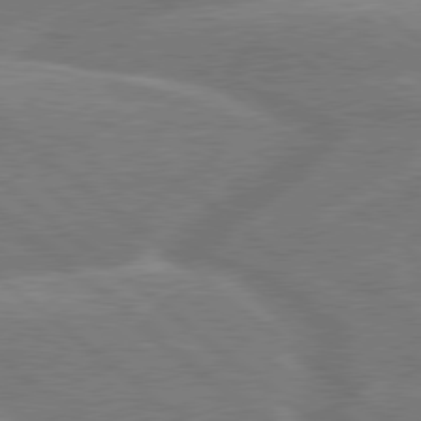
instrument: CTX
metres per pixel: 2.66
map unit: Hpe
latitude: 78.9892
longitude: -152.6680
